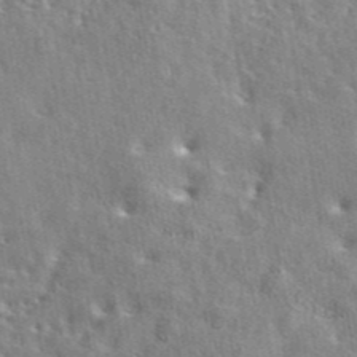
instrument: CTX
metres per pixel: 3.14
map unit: eAb
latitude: 44.1011
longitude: 112.6708
